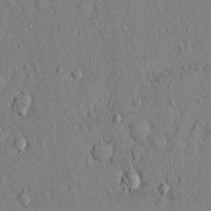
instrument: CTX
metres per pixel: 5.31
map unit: Hto
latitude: 13.2159
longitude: -58.1200
